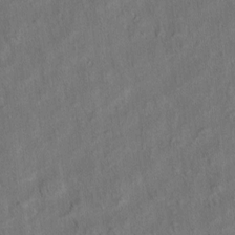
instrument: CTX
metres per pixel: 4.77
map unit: eHh
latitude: 6.2900
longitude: -76.8569
